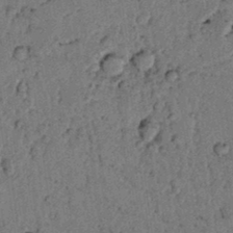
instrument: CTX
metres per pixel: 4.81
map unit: lAvf
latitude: 4.4601
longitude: 158.8030
